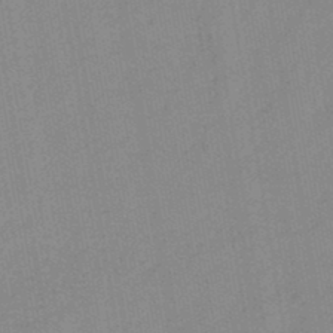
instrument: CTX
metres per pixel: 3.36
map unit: lHb
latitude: -46.2172
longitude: 72.7463
